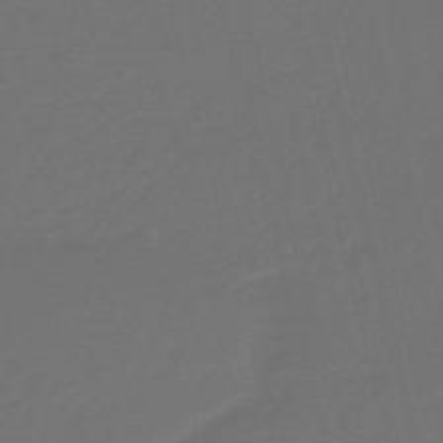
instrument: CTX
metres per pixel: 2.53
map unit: eHb
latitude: -47.6910
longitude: 86.8786
